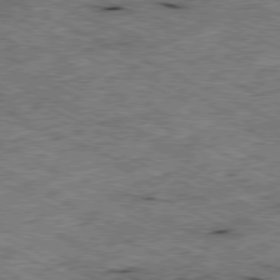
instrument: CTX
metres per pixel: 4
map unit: Ap
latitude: -79.9556
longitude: -67.0836
